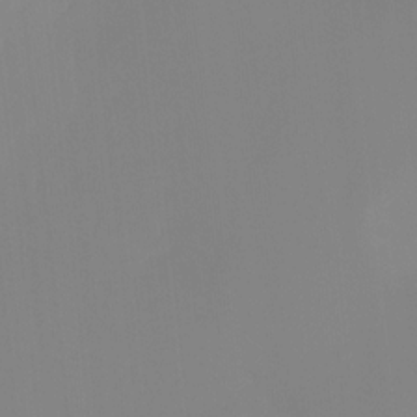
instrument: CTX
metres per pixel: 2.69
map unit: Ht
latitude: -13.9178
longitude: -51.6505
